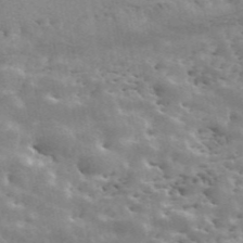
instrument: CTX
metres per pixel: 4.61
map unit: ANa
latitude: 45.8395
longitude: 38.1605
